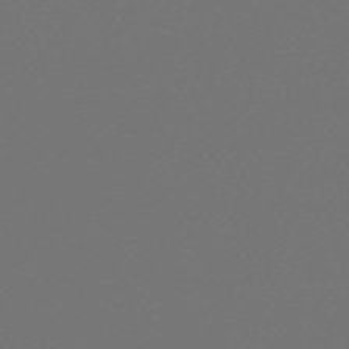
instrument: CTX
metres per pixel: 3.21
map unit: eHh
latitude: -63.6533
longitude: 52.5384
